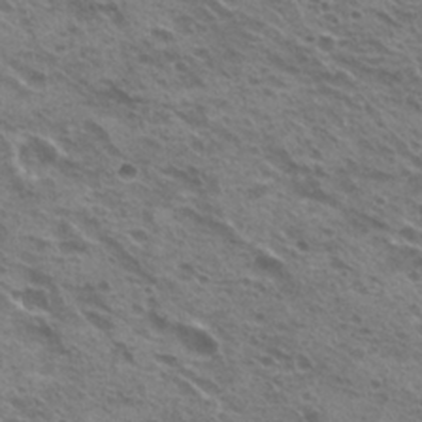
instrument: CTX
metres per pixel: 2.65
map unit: Hto
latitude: 21.7639
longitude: -31.6694
